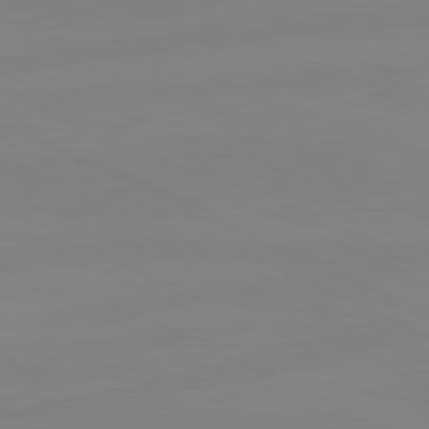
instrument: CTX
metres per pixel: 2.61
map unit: lApd
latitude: 81.0647
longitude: -178.2523
